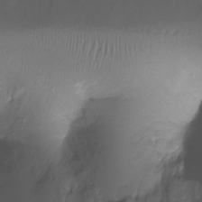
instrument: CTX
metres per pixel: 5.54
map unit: Ht
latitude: -18.0472
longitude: -43.5560
